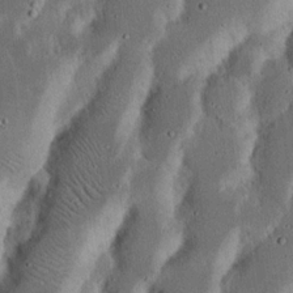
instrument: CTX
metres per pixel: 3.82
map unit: Nhu
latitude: 18.1389
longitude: -74.9325
